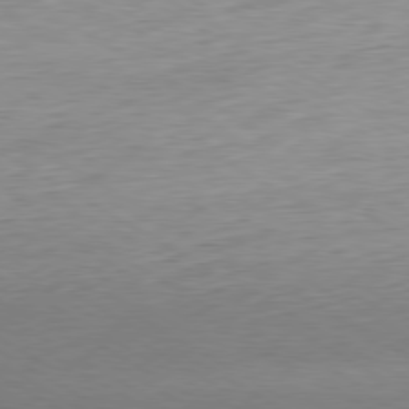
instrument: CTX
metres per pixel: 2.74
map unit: Ap
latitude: -80.4251
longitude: -67.6693
